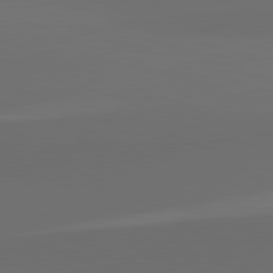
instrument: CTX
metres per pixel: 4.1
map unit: lApd
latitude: 82.1766
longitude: 135.2943
